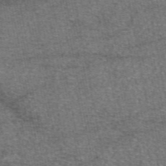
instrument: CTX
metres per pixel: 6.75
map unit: eAb
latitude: 48.4979
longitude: 105.1431
